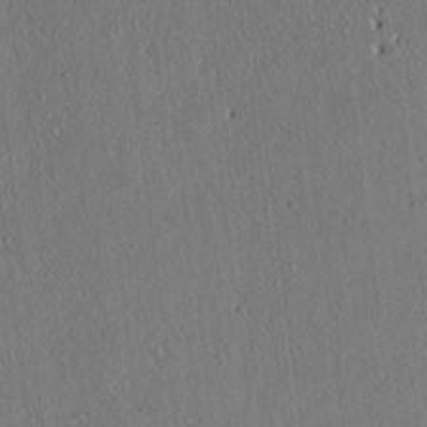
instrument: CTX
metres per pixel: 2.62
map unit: lAvf
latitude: 7.3482
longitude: 167.8800
